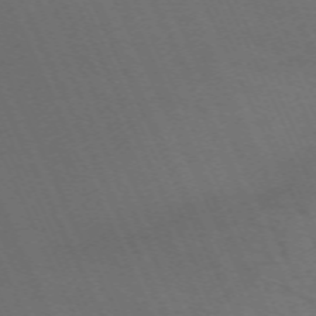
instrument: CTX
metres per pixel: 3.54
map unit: Nhu
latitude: -68.1038
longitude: 39.3510
